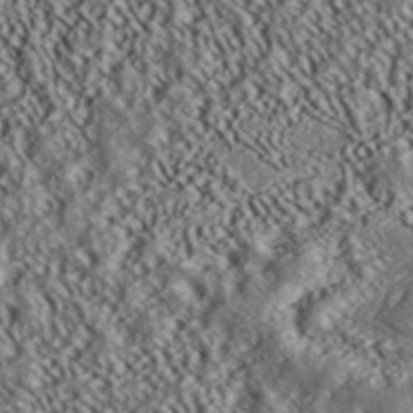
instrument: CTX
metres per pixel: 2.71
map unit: ANa
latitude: 39.6505
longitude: 30.2739
